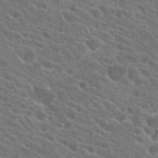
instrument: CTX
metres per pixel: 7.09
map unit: Hto
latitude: 23.7072
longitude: -39.0836
